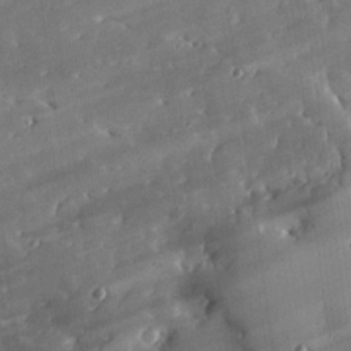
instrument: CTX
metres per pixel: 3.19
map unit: eHh
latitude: 24.7813
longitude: -90.6868
